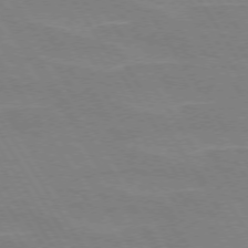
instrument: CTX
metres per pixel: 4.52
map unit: lApd
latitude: 72.9703
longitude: -56.4601
